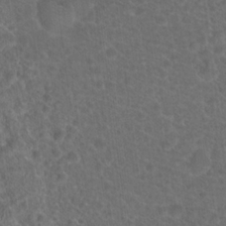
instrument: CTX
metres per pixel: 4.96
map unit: Hto
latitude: 18.9324
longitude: -40.2522
